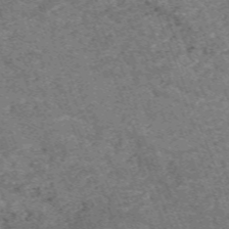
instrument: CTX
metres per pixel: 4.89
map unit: HNb
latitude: -54.5574
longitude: -48.0822
